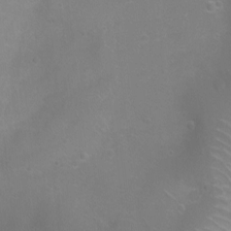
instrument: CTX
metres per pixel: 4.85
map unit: Ht
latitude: -8.5952
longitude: -20.8758
